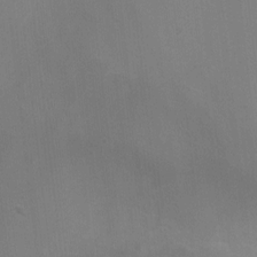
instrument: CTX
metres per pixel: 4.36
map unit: Ht
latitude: -3.0297
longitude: -17.4237
